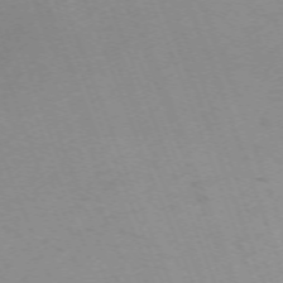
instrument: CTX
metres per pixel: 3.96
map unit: Nhu
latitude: -68.0094
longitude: 37.7666
